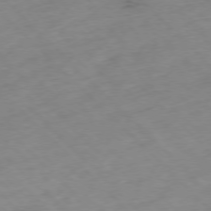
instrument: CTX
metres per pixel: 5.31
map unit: Ap
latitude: -77.3132
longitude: -61.1970
